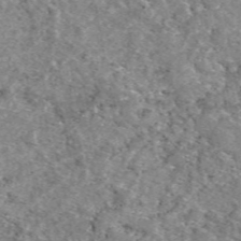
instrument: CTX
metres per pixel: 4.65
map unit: eAb
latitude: 49.5182
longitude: 110.4818
